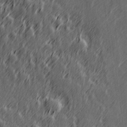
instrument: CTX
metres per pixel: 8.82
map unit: Hve
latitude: 26.4979
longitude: 146.0283
